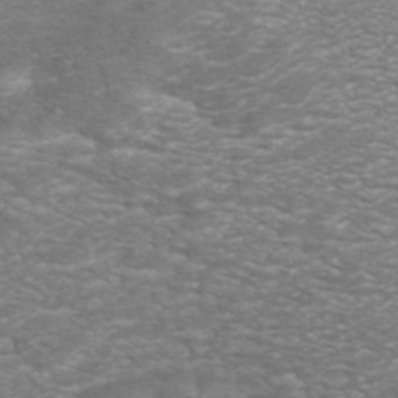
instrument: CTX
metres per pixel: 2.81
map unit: ANa
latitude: 44.1955
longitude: 22.5196
